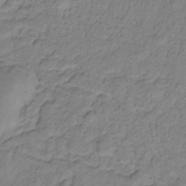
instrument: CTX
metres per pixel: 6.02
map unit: lHb
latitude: -32.9353
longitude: 65.8612
